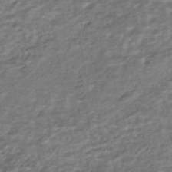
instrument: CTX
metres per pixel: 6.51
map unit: HNhu
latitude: -44.3306
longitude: 102.0850
